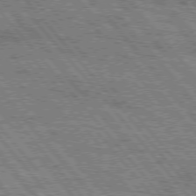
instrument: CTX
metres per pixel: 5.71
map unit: Hpe
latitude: 75.3671
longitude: -153.9150
